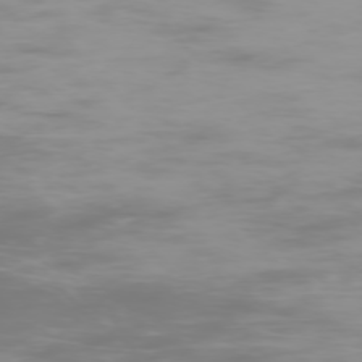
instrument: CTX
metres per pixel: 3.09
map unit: Ap
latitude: -76.6518
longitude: -73.7639
